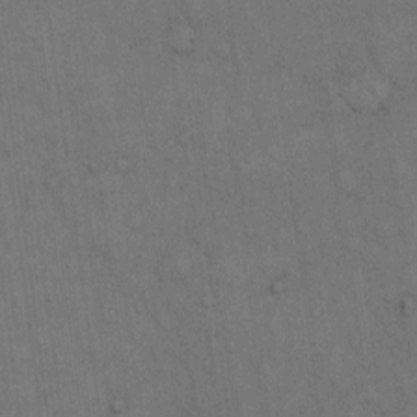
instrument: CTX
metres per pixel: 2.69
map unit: Hto
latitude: 15.0837
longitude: -61.3670
